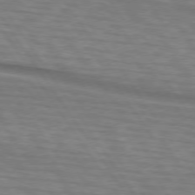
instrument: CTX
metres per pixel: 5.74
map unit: lApd
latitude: 74.1956
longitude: -77.8394
